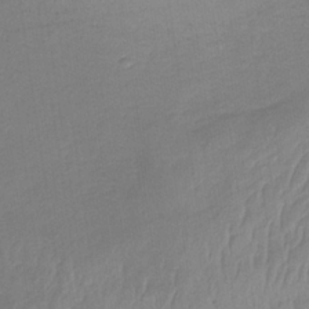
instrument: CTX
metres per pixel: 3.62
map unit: lHb
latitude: -34.3306
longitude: 68.4629
